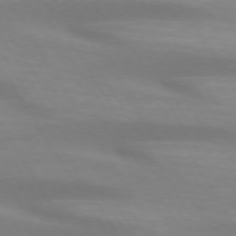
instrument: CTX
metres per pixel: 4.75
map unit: lApd
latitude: 73.4427
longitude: -53.4238
